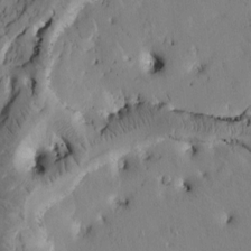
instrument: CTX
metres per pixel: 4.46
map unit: Htu
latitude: -3.6154
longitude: 169.9745
